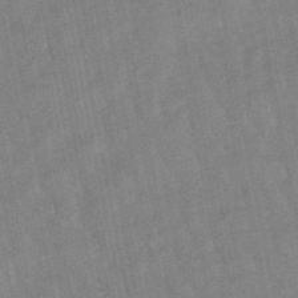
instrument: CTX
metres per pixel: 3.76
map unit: lHb
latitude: -48.3496
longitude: 80.1984
